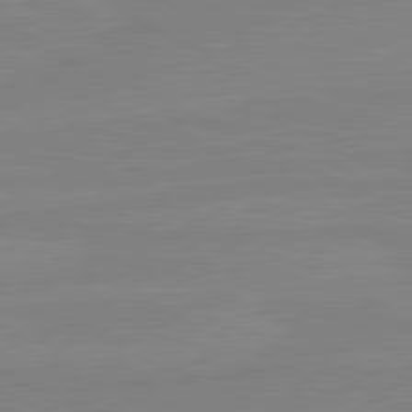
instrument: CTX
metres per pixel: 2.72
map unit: lApd
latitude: 81.0647
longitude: -177.7071
